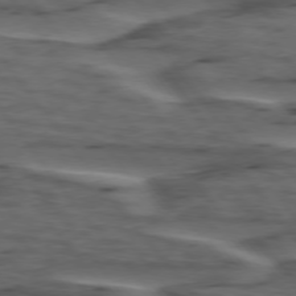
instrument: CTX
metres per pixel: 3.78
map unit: lApd
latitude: 75.6883
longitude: -70.6679
